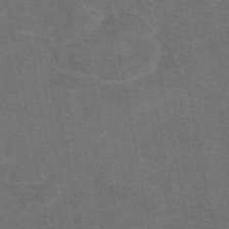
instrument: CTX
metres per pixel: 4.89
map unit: eAb
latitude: 47.7639
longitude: 105.5021
